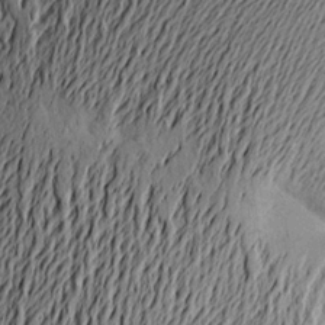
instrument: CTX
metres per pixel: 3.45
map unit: Aa
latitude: 21.6127
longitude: -149.3104
